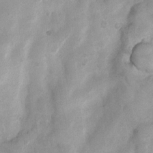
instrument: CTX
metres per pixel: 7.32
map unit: Nhu
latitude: 7.7450
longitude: -22.9703
